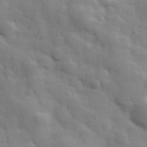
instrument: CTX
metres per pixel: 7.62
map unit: Hve
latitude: 31.2348
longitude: 150.5385
